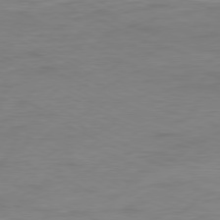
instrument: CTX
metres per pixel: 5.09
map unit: Ap
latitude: -76.7463
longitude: -75.3104
